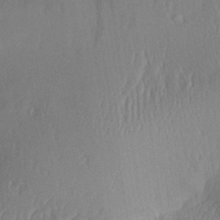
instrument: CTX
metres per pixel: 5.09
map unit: Aa
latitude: 29.8583
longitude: -135.4426
